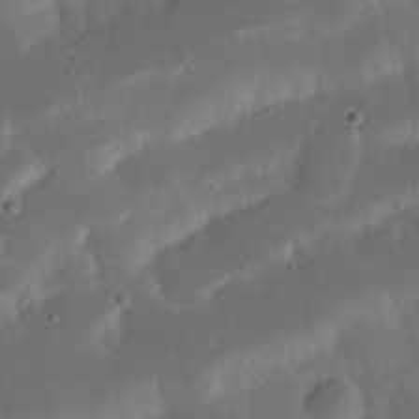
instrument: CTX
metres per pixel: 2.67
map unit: Nhu
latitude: 21.6316
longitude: -72.5168
